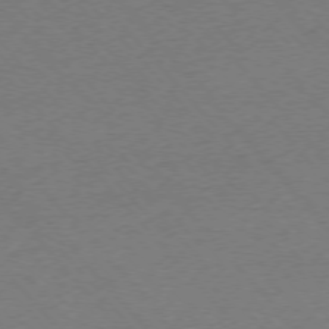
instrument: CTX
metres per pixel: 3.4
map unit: Ap
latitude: -76.1795
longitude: -94.2523
